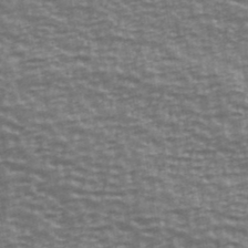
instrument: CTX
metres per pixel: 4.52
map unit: Ave
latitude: 40.6490
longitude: -113.7072
